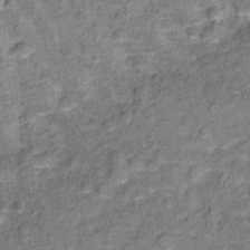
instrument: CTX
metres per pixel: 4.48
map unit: Ht
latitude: 10.1389
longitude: -39.1592
